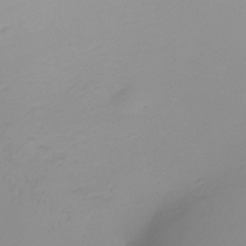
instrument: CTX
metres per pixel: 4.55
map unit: Ht
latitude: -6.4062
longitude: -29.9906
